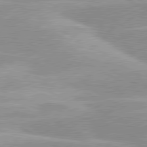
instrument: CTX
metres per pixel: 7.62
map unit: lApd
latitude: 80.1578
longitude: -124.6301
